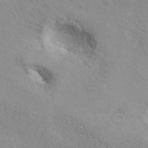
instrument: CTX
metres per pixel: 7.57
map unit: ANa
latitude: 42.6302
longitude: 27.4832
